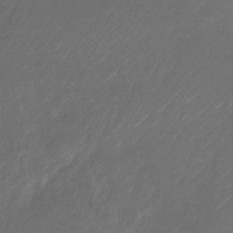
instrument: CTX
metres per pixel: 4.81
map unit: Nhu
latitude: -27.8800
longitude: -72.4790
